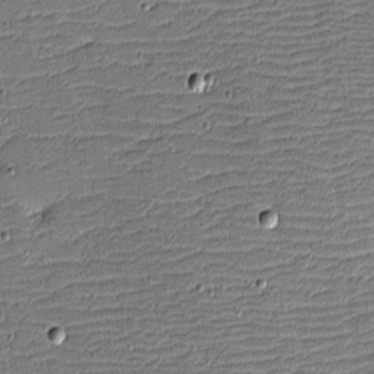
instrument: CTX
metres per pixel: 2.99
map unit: eHh
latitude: -4.1983
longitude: -82.1011
